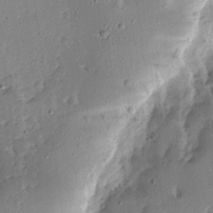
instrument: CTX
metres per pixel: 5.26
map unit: Ave
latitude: 12.7624
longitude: -137.9150
